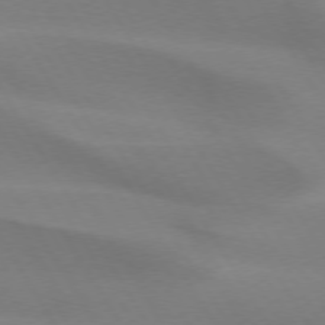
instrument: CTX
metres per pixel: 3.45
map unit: lApd
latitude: 73.6694
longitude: -49.4237
